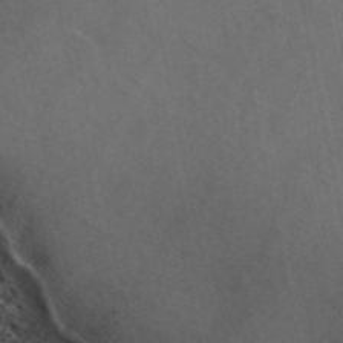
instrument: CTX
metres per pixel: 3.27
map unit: ANa
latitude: 44.7246
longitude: 46.5573
